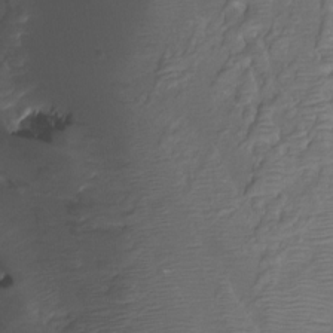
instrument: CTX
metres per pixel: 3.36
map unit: Nhu
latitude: -7.2187
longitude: -44.8380
